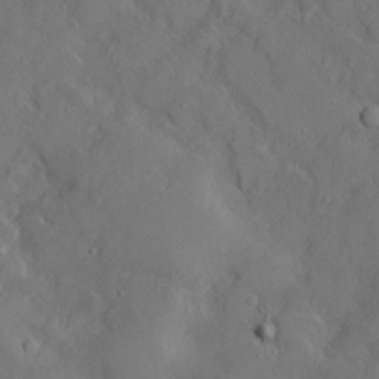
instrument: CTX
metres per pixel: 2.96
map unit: Htu
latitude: -6.7652
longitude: 160.2928
